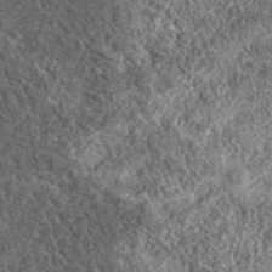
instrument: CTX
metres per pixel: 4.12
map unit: eAb
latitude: 38.0444
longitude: 110.2739
